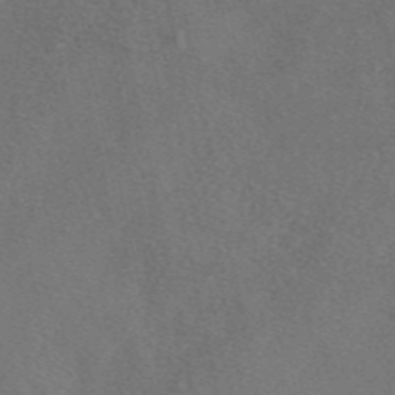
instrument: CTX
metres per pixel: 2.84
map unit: eAb
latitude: 47.4616
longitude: 114.0283
